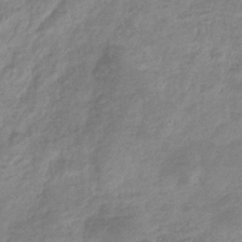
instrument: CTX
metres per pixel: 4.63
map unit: eHb
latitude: -37.7855
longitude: 80.9542
